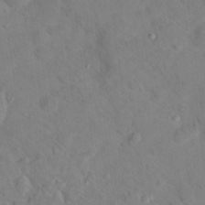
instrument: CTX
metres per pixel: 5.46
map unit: Hto
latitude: 18.0822
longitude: -39.3293
